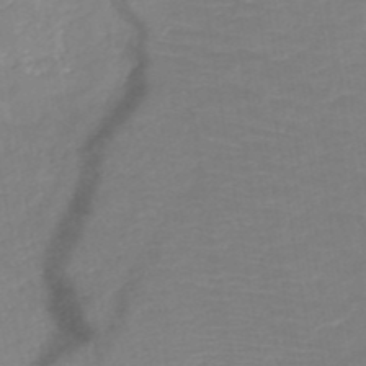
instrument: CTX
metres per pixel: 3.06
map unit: HNb
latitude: -49.5777
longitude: -44.9136
